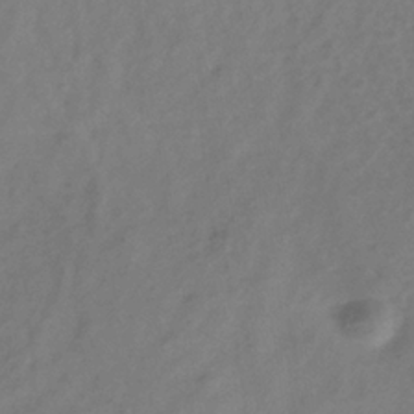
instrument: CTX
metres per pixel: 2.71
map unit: Hve
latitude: -33.7478
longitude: 90.0472
